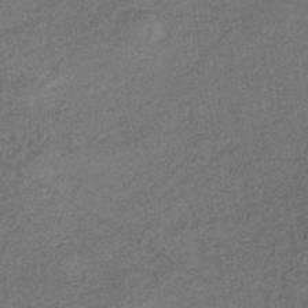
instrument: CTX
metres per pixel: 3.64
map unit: eHb
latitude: -39.9556
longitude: 80.2173
